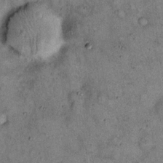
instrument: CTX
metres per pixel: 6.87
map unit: eHh
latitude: 15.5183
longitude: -62.3656
